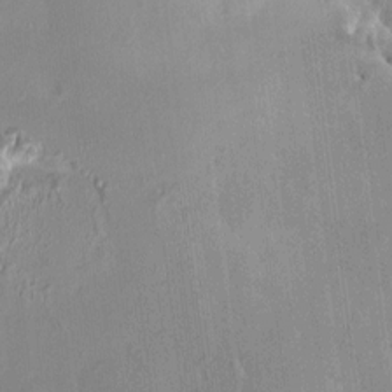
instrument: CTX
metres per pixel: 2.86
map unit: HNhu
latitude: 3.9717
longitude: 8.1039
